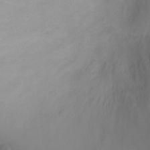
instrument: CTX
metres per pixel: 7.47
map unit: Ht
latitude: -0.0850
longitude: -17.9150
